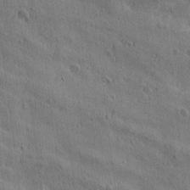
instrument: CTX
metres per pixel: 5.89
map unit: Htu
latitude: 0.5357
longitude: -175.8017
